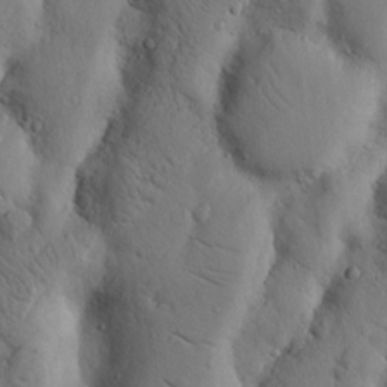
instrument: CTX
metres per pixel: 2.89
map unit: Nhu
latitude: 18.6868
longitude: -76.9136
